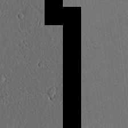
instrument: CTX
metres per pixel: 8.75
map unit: lAvf
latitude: 7.6883
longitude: 167.2943
